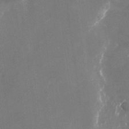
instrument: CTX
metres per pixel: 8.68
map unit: Nhu
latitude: -23.3132
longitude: -72.0633
